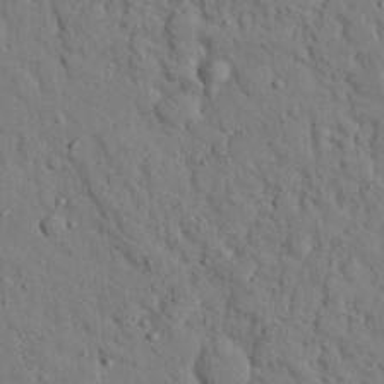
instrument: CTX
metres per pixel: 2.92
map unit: eHh
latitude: 26.2145
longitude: -77.7827
